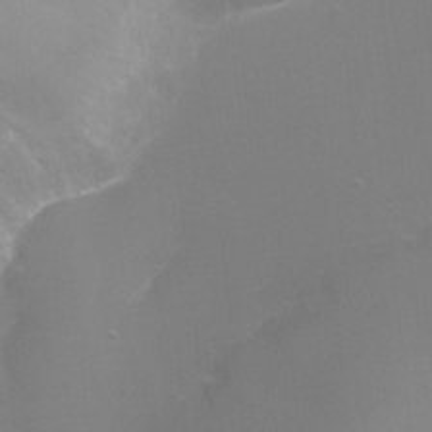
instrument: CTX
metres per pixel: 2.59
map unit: Ht
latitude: -9.8989
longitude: -29.1025
